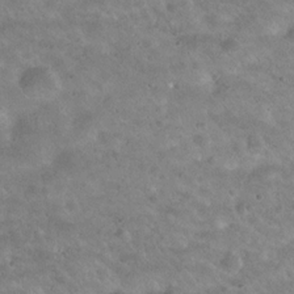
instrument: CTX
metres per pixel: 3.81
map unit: Hto
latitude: 19.9339
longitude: -54.6112
